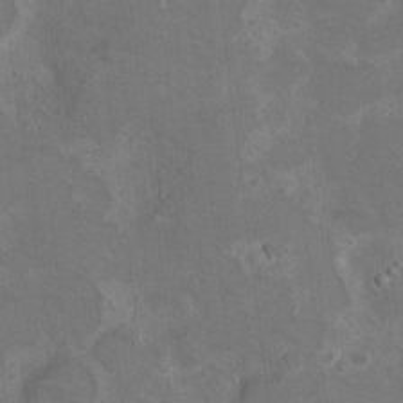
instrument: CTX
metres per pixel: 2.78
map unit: Hto
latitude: 8.7624
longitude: -30.4034
